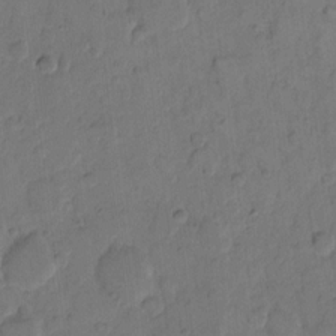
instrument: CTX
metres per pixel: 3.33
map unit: eHh
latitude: 12.4412
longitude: -65.9150
